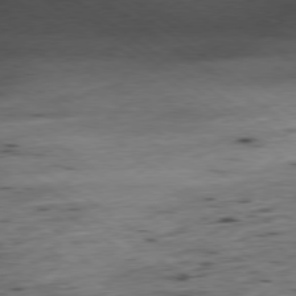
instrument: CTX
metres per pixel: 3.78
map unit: Hpe
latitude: -79.1998
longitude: 12.6896
